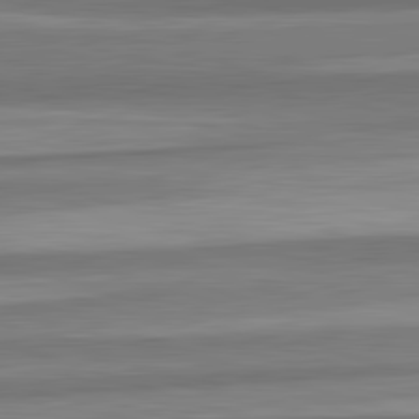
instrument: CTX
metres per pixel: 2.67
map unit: lApd
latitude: 82.7246
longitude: 178.2361
